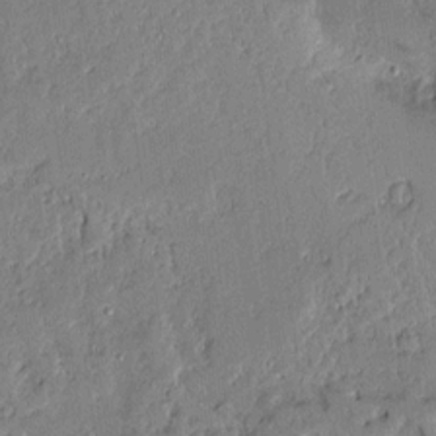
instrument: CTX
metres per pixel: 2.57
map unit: Aa
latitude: 10.8380
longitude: -128.9702
